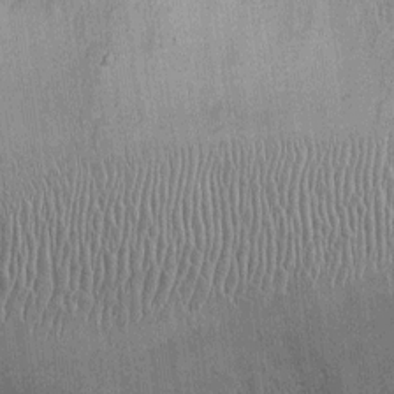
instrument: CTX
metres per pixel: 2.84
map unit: Ht
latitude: -3.8044
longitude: -13.7450
